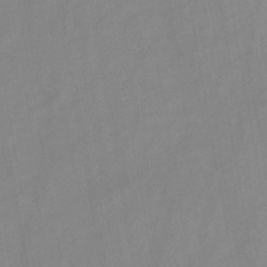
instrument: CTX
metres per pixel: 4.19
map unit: HNb
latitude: -45.7478
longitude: -38.7813
